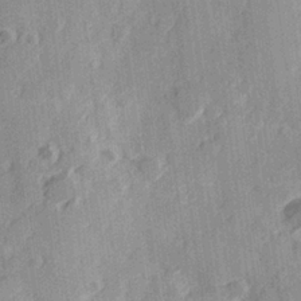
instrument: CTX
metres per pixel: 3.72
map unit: Hve
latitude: 26.0822
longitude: 147.1998
